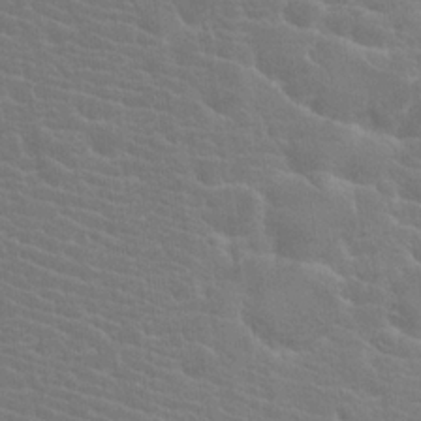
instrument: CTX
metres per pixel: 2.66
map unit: Hto
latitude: 20.1578
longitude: -40.0255
